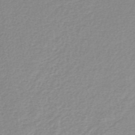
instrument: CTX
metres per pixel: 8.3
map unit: lHb
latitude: -41.2943
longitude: 63.3509
